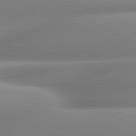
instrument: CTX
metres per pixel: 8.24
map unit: lApd
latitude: 80.3089
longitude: -159.3293
